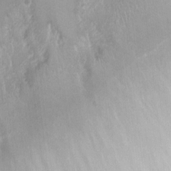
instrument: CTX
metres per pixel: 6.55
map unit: Nhu
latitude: 4.8758
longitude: -16.2712
